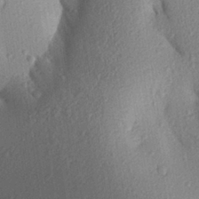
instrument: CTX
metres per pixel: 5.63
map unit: Aa
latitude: 27.6127
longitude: -144.0822
